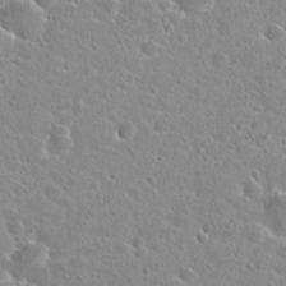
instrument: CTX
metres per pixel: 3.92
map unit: Hto
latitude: 24.2900
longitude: -46.1578
